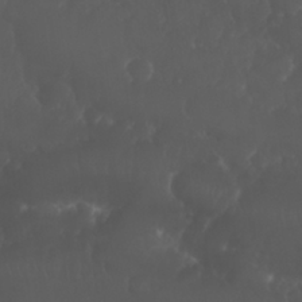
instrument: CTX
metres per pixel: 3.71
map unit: Nhu
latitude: 26.5357
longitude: -64.7624
